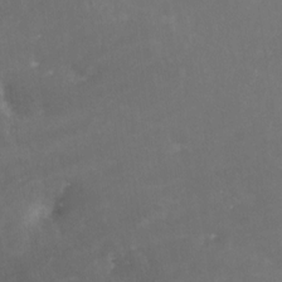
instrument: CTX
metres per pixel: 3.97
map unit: Nhe
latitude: -27.6721
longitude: -109.3481
